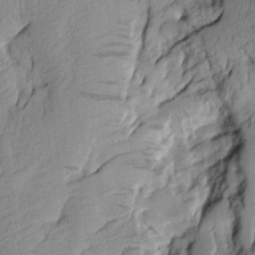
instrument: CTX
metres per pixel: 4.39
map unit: Aa
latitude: 7.5938
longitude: -128.3278
